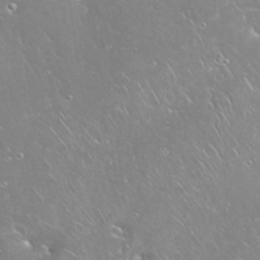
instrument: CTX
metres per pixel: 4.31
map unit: eHh
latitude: 34.3656
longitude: -64.4412
